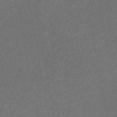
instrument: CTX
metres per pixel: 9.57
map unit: HNb
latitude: -49.8989
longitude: -53.7828
